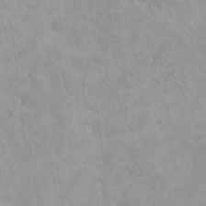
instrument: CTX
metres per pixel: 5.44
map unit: HNhu
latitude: 4.4412
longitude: 4.6140
